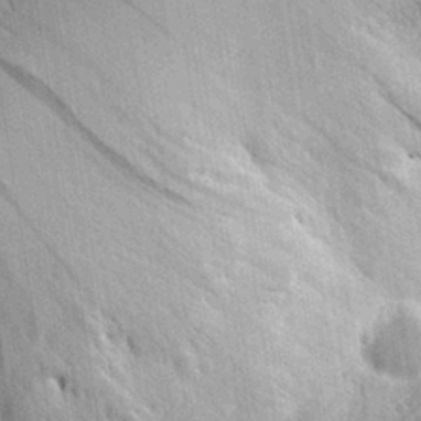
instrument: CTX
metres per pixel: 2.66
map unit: eHh
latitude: 27.8206
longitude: -79.4427
